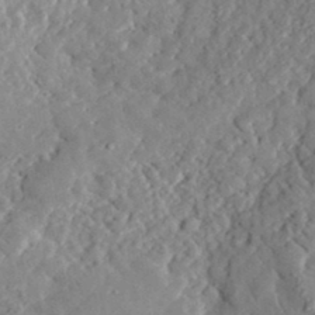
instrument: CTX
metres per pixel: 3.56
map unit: lHvf
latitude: 35.5371
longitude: -85.5938
